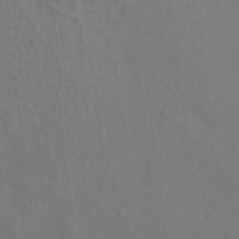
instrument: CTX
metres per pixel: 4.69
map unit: Ht
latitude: 12.5924
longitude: -40.7624
